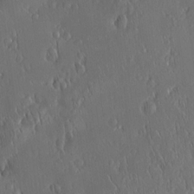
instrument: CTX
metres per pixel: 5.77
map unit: Nve
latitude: -7.3509
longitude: 173.2754
